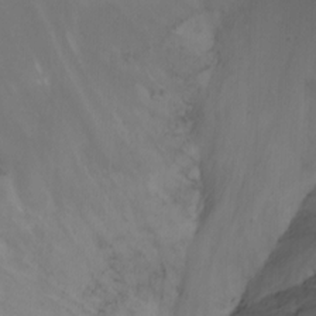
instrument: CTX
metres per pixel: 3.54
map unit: Nhu
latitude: -8.7652
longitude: -65.5182
